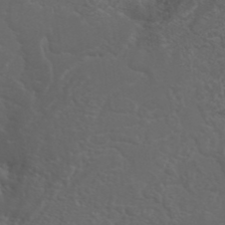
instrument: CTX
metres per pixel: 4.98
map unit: ANa
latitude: 41.2159
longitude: 53.8233
